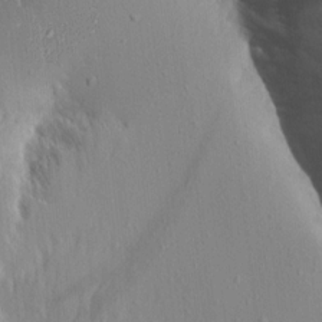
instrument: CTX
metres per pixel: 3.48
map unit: Aa
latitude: 14.5168
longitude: -143.4804
